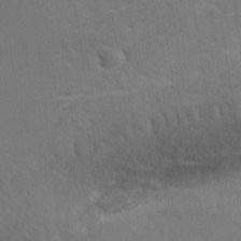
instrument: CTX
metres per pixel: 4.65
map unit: Ave
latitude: -8.3684
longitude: -120.7813
